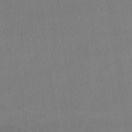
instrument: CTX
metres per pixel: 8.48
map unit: HNhu
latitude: -43.9367
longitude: 94.4251
